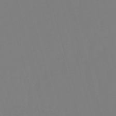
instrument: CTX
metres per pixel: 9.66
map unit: lHb
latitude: -50.0283
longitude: 81.7856
